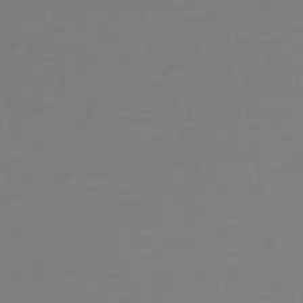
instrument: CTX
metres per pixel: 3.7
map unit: lHb
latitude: -41.7100
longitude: 52.5573
